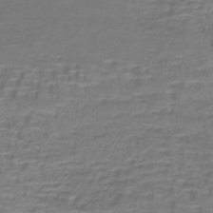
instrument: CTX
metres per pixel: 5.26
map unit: lHb
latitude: -41.2943
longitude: 58.3306
